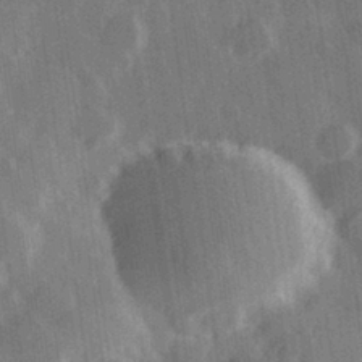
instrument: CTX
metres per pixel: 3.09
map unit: Hve
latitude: 28.8569
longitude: 147.4454
